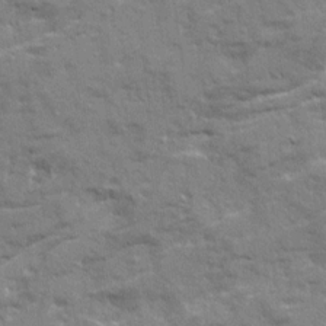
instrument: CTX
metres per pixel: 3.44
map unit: Ave
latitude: 21.0648
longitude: -130.3657
